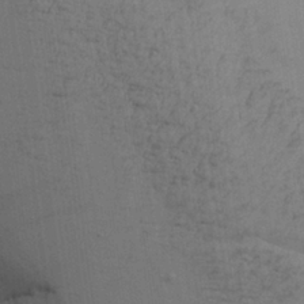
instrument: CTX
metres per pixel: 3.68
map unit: Aa
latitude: 26.9325
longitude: -129.9717
